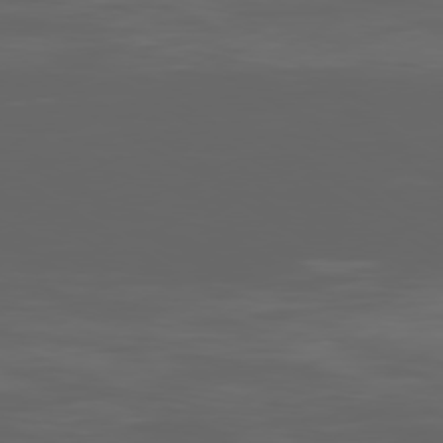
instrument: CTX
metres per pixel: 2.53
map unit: Ap
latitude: -79.9178
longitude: -94.0633
